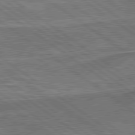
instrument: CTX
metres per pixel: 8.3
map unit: lApd
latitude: 79.5749
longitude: 173.7288
